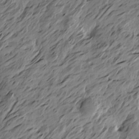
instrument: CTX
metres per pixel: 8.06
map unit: Htu
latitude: -5.2942
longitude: -178.6869
